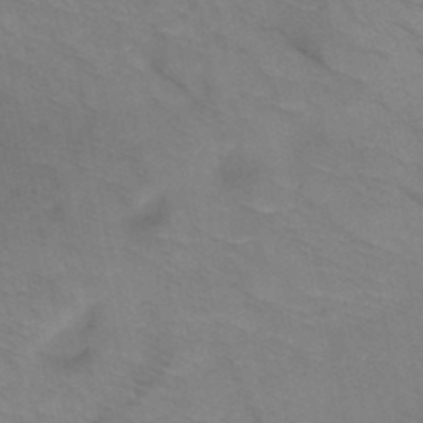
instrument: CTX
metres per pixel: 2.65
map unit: HNb
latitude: -48.6141
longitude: -50.0444
